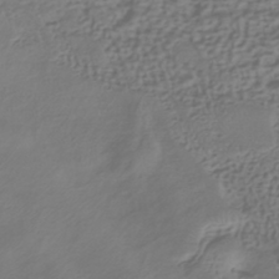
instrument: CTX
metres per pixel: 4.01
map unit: HNhu
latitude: -42.5195
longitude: 102.2928
